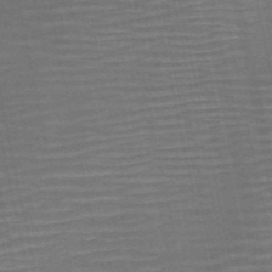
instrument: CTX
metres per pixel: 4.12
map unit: HNb
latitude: -51.7478
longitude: -47.3293
